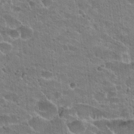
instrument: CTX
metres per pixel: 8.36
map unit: Hto
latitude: 23.0269
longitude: -43.1214
